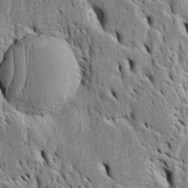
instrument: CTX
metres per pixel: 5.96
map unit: Htu
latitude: -3.5777
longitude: 151.7288
